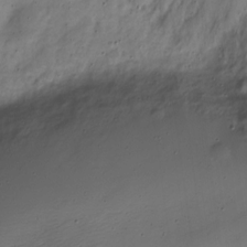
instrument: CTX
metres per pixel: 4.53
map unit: Nve
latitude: -24.5385
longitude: 105.7288
